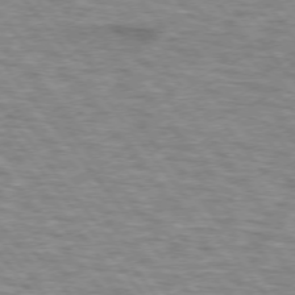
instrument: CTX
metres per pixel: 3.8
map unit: lApd
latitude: 73.3860
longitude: -71.7261
